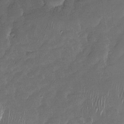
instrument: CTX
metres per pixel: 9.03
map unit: Nhu
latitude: -27.2187
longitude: -62.1956
